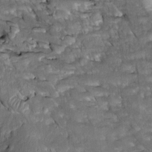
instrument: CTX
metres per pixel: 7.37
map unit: Htu
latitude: -2.2550
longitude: 148.8975
